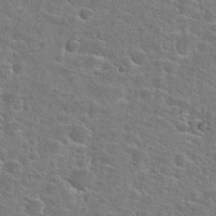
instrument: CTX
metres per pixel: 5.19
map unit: Hto
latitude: 25.2914
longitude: -49.1970
